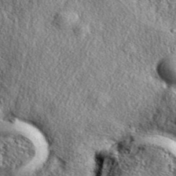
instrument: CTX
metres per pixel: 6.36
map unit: eAb
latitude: 38.6112
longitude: 109.6722
